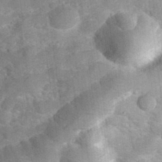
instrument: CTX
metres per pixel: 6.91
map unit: Hve
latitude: 32.1578
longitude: 151.6533
